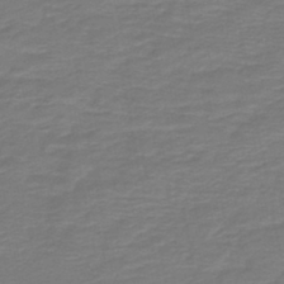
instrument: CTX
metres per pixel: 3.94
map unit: HNb
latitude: -43.9178
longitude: 52.3684
